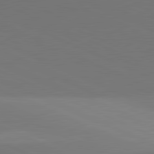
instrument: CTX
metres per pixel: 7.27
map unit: lApd
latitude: 81.7261
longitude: 144.3306
